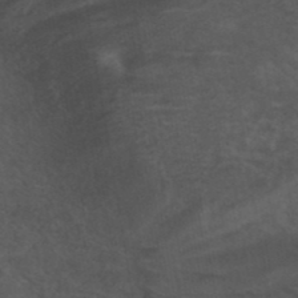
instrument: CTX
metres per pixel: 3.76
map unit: ANa
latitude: 40.1010
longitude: 29.1053
